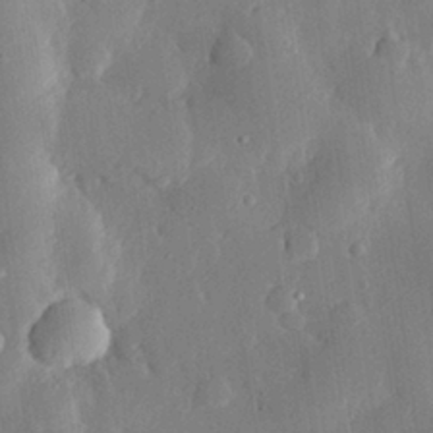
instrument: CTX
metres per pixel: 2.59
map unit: eHh
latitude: 28.5168
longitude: -79.8206
